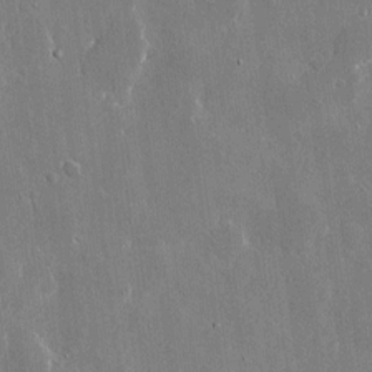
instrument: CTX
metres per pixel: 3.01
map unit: eHh
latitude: 9.8206
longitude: -69.5749
